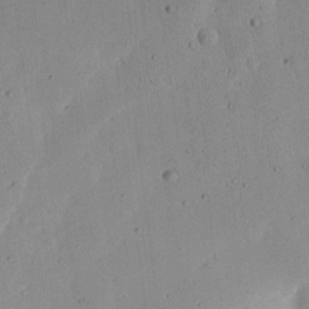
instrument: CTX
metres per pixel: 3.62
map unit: Nhu
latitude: 17.7072
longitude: -74.9325
